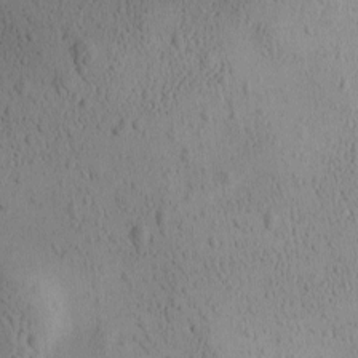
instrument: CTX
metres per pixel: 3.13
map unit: Ave
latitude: -9.5777
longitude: -121.9528
